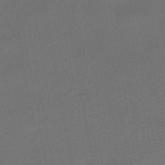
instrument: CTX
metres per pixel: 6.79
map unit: eHb
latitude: -43.6532
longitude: 88.2928
